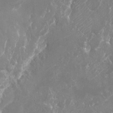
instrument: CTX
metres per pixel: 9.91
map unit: Nhu
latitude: -21.9178
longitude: -72.4034
